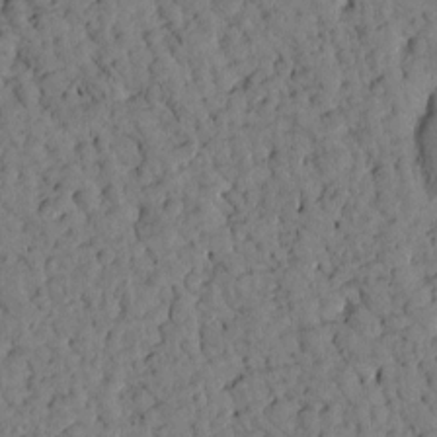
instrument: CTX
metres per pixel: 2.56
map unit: Htu
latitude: -3.4265
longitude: 173.7100
